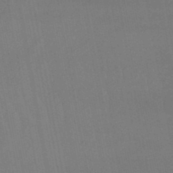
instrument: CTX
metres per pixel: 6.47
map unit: lHb
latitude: -45.1242
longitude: 72.6329
